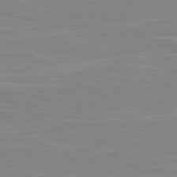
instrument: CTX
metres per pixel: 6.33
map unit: lApd
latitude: 80.7435
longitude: 171.4455
